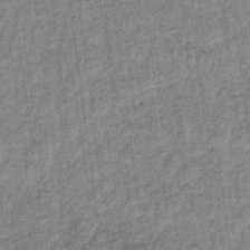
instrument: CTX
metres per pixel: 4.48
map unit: eHb
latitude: -36.6140
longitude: 80.1606
